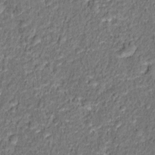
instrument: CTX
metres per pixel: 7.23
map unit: Hto
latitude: 12.6869
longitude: -37.8584
